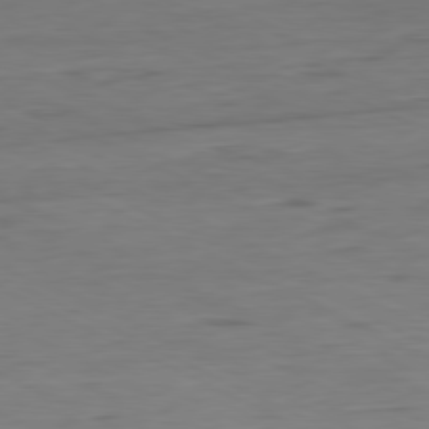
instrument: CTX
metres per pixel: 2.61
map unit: Ap
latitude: -80.6519
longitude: -82.6112
